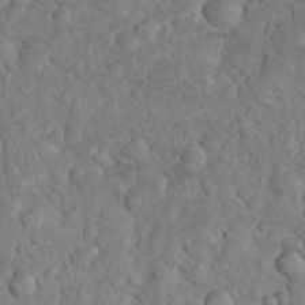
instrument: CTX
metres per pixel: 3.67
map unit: eHh
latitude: 33.4426
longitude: -65.2348
